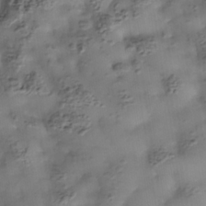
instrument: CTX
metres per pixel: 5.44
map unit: Nhe
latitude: -38.0850
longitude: -117.4049
